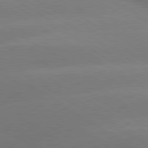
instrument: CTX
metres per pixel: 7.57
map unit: lApd
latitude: 80.1389
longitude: -149.6694
